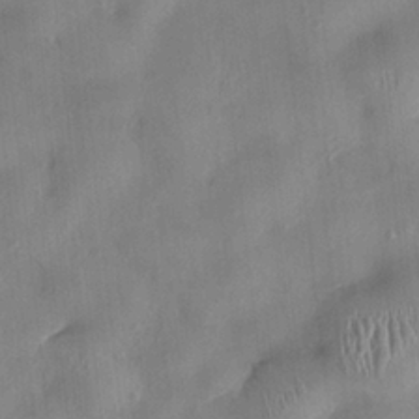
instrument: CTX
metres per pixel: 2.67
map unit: HNhu
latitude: 0.4223
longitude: -4.5168
